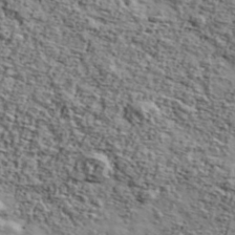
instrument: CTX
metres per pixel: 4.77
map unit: Ave
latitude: 42.8947
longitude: -110.4601
